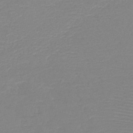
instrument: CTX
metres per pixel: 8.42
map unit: HNb
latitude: -49.3132
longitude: -43.9528
